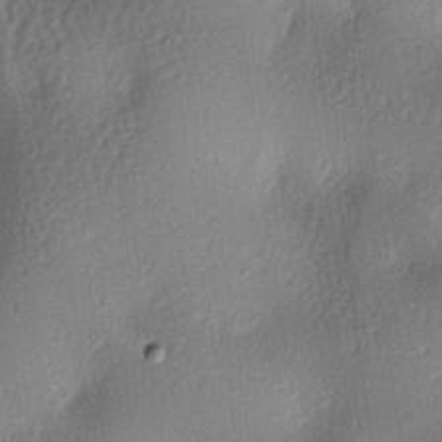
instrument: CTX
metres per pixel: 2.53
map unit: lAa
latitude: -6.1794
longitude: -123.6505
